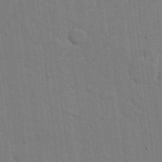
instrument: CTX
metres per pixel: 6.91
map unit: eHh
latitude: 14.3468
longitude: -68.8002
